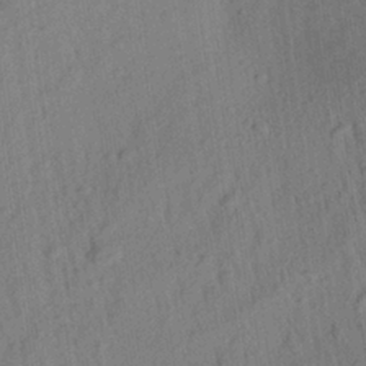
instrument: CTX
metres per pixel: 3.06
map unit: Aa
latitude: 27.7639
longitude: -141.4048
